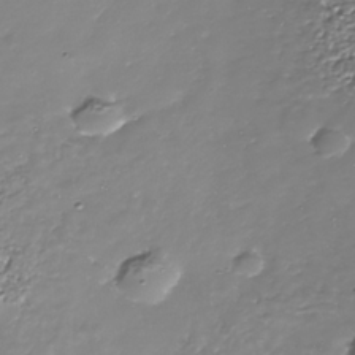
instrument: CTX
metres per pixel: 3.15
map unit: Nhe
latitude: -37.3887
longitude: -88.6680
